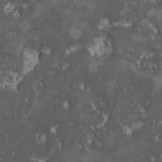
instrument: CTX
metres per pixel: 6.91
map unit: Ave
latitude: -9.7100
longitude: -116.5735
